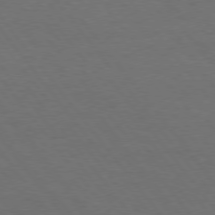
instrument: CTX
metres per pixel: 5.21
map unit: Hpe
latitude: 75.7072
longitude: -130.9892
